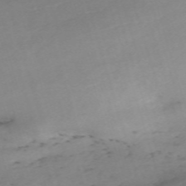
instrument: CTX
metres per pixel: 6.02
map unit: eHh
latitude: -61.3510
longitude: 52.8030
